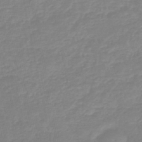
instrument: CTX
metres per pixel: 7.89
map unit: eHb
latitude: -45.2754
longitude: 81.6155
